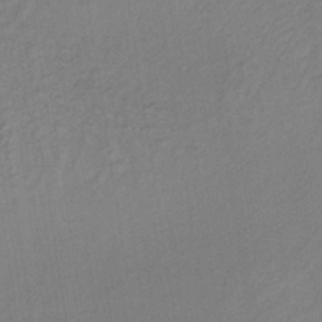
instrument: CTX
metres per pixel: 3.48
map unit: lHb
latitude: -35.6155
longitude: 67.0486
